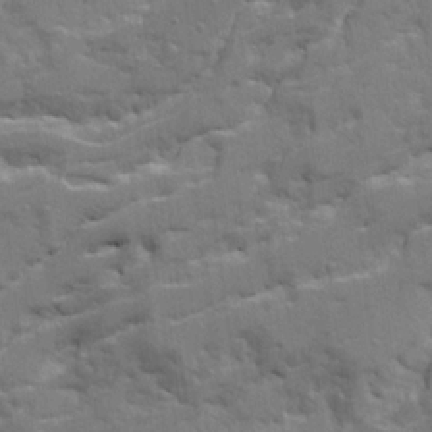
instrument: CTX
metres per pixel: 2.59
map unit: Ave
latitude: 21.3293
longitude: -130.2145
